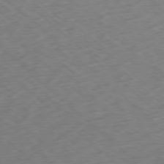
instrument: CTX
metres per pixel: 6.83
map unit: Ap
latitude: -78.2739
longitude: -60.4790
